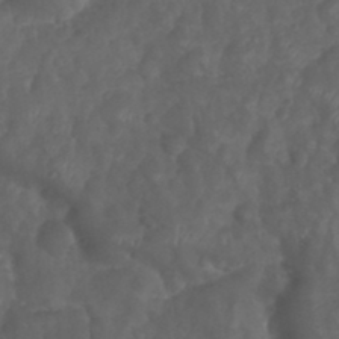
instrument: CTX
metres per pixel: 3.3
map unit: Nhu
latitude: 28.5923
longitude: -56.3845
